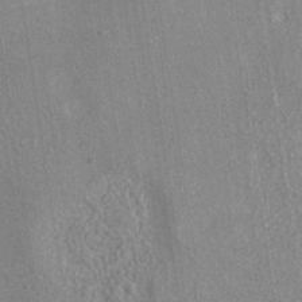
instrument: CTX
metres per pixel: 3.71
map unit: ANa
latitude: -36.4818
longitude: 94.8219
